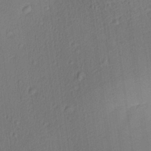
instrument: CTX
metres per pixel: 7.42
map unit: Aa
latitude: 27.5749
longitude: -137.7828
